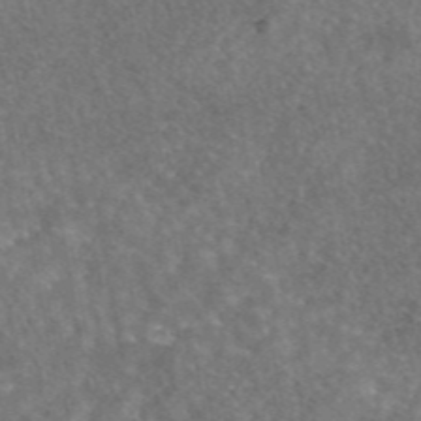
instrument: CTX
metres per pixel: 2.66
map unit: eAb
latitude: 45.3670
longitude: 108.9164
